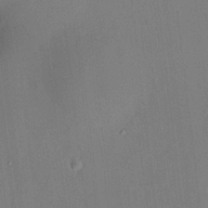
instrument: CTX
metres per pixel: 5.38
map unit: HNhu
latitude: 8.1578
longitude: 9.1620
